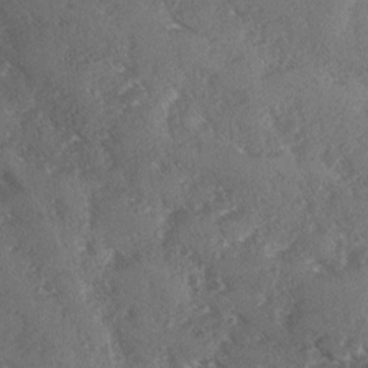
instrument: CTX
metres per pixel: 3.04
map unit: Ave
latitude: 0.3467
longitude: -111.4427
